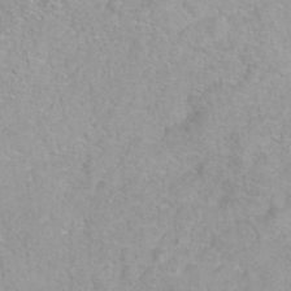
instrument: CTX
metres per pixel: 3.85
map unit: ANa
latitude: 36.7813
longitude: 13.5777
